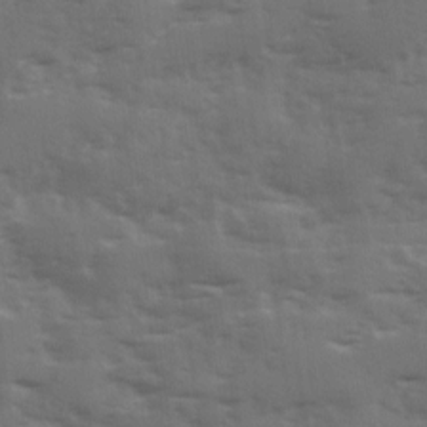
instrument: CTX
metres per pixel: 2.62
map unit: Ave
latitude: 12.3467
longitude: -102.7246
